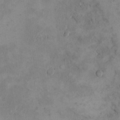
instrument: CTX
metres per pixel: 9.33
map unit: eHh
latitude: 15.2726
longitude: -67.5749
